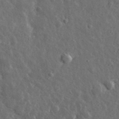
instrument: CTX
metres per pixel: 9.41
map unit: lHvf
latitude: 34.5923
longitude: -88.4790
